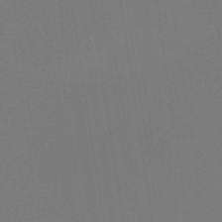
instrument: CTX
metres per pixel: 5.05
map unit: HNb
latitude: -35.4643
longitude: 55.4643
